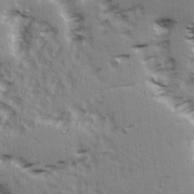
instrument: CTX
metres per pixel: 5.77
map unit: Ave
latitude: 15.1404
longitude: -104.7813
